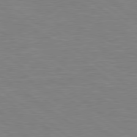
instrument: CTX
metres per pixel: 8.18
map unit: lApd
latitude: 79.1592
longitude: -92.4601
